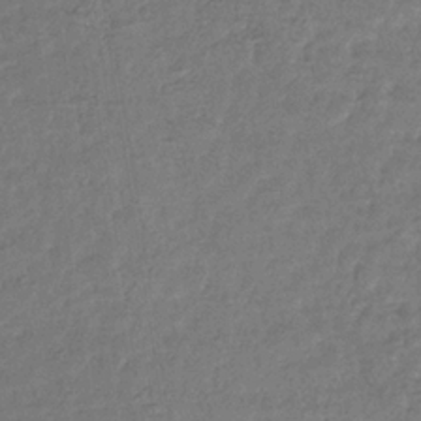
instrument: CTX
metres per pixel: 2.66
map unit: eHb
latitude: -34.0850
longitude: 77.1431
